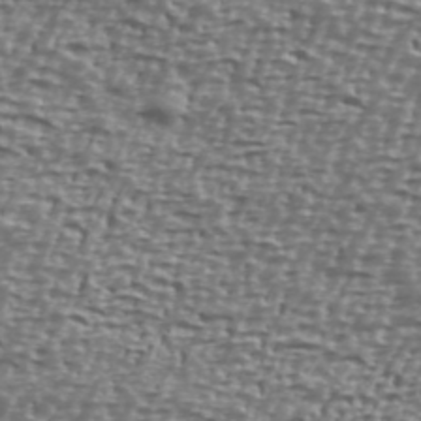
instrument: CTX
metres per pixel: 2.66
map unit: Ave
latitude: 40.4789
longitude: -112.1578
